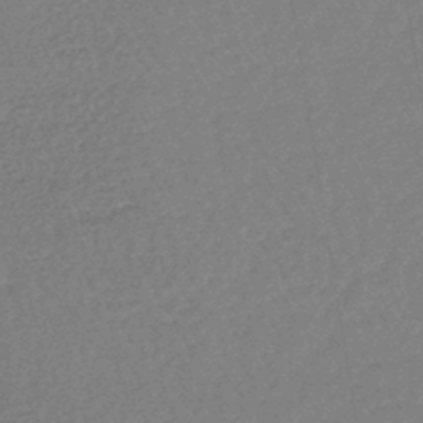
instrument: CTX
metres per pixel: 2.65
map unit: lHb
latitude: -43.3509
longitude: 79.4643
